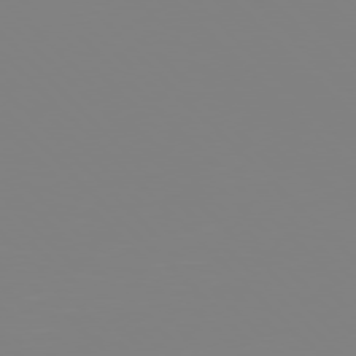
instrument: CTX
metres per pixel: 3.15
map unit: Hpe
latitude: 77.3859
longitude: -161.8772
